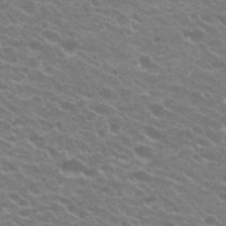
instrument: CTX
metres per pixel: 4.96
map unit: Hto
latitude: 24.0822
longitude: -36.0255
